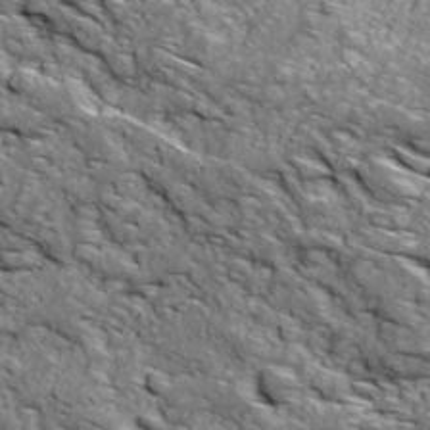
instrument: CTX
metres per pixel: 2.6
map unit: Ave
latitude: 18.8758
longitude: -134.6490
